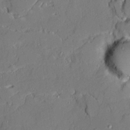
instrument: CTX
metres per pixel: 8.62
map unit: Ave
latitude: 21.2348
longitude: -128.5923
